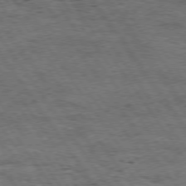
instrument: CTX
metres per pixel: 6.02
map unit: Hpe
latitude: 74.4790
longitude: -151.9150
